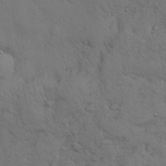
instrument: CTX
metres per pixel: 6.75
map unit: Nhu
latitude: 28.9136
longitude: -69.7261
